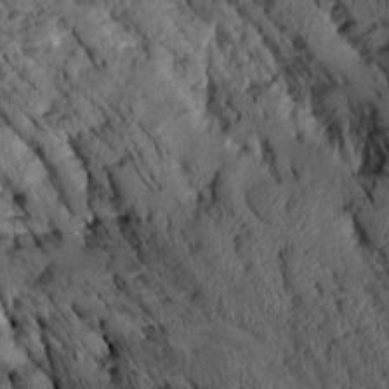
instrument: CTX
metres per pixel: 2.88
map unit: Aa
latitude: 9.0836
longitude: -128.4034
